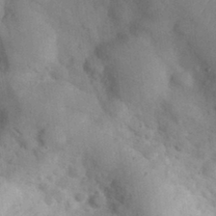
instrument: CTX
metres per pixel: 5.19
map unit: eHh
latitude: 30.5735
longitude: -70.4223
